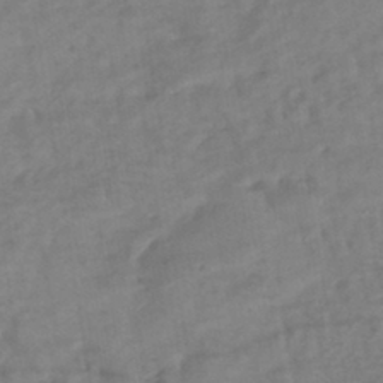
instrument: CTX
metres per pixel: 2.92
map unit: HNhu
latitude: -42.4440
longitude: 101.9556
